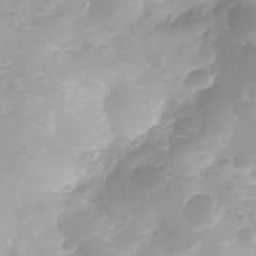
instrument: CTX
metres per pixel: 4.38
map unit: Nhe
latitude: -36.2172
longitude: -178.8758
